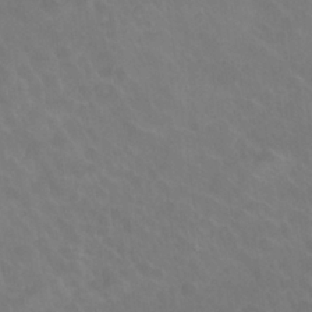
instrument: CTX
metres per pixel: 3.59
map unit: Nhu
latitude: 26.8569
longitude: -54.3656
